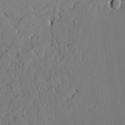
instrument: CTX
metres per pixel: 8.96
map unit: lAvf
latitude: 24.7813
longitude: -111.3482
